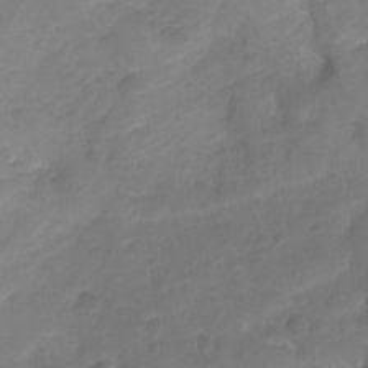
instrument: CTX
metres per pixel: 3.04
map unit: Ht
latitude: -11.2376
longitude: -35.3103
